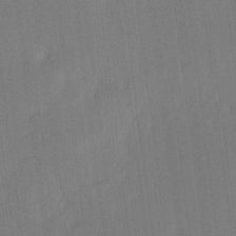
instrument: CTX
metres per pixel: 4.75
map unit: Ave
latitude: 12.8002
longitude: -107.1970
